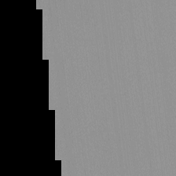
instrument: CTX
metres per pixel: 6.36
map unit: lHvf
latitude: -12.6141
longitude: -104.5168
